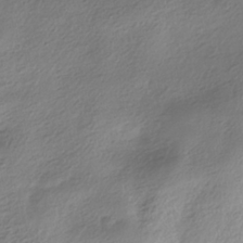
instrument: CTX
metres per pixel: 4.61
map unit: ANa
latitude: -37.2187
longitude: 94.7463
